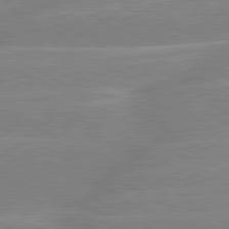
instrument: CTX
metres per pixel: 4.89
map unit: lApd
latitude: 80.8380
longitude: -125.5371
